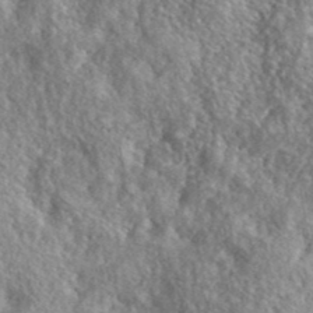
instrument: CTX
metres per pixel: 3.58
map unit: ANa
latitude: 41.1781
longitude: -86.5168
